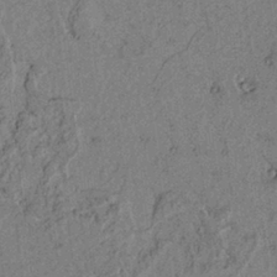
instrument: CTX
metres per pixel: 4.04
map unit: lAvf
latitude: 5.1781
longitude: 159.1620
